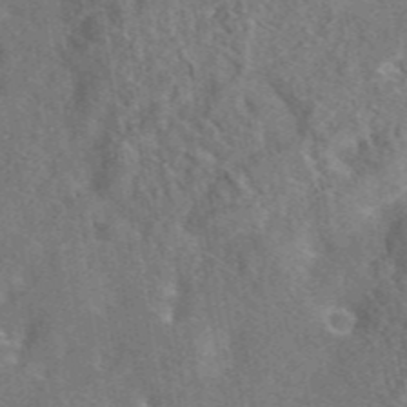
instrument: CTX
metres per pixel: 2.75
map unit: eAb
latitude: 44.9136
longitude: 111.0108
